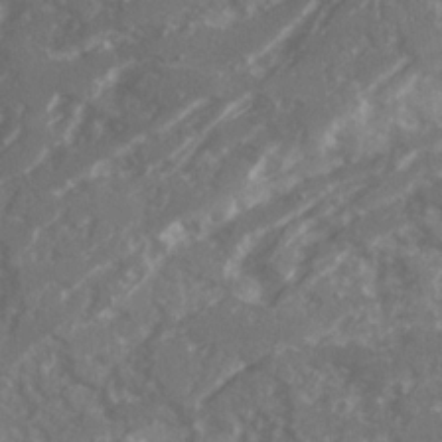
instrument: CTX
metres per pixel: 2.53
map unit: Ave
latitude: 20.5357
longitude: -130.6680
